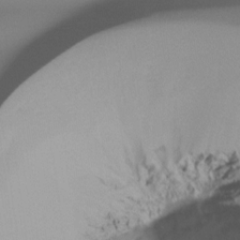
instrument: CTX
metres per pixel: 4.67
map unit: Ht
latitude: -16.9164
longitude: -46.0444
